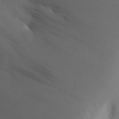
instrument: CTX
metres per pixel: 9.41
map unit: Aa
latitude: 27.1214
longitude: -147.7072
